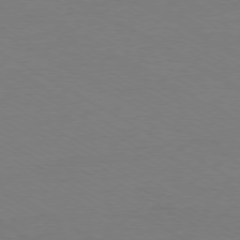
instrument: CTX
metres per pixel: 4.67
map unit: Ap
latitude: -79.4454
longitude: -83.0458
